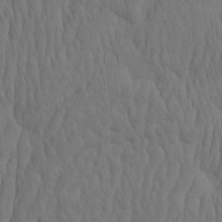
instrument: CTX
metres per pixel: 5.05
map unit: eHh
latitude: -2.0661
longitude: 15.5022
